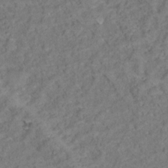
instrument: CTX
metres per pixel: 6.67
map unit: Ht
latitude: 14.9703
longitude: -37.7072
